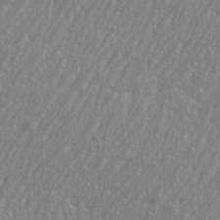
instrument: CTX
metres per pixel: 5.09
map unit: eHh
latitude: 35.4048
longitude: -132.5357
